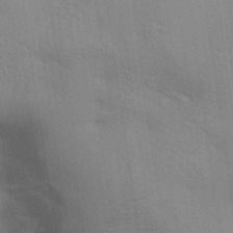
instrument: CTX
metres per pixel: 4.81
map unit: lAa
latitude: 20.0255
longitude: -139.0836
